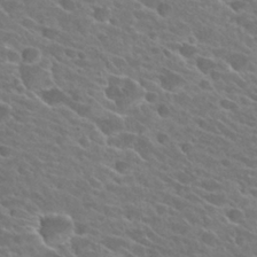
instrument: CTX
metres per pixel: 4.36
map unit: Hto
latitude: 25.8394
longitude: -41.5371
